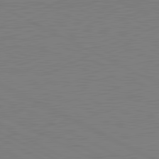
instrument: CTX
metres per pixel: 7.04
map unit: lApd
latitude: 81.2915
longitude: 150.9164
